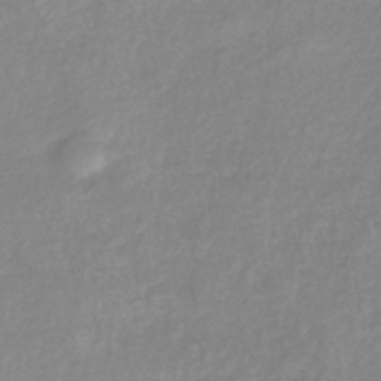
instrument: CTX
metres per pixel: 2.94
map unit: eHb
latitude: -40.2550
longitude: 81.2376
